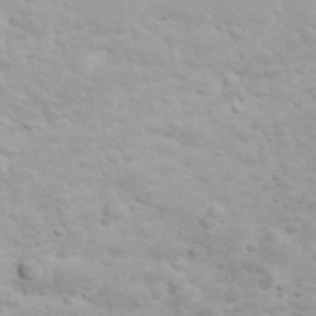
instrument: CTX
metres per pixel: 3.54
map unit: eHh
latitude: 31.8962
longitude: -61.1214
